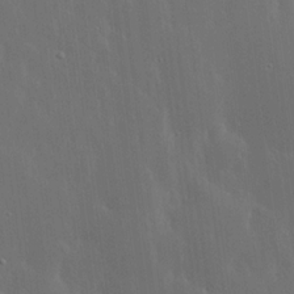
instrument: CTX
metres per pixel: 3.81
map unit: lHvf
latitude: 17.8394
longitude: -117.4615
